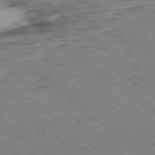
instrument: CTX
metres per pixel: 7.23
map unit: Ap
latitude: -78.8786
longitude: -49.8205
